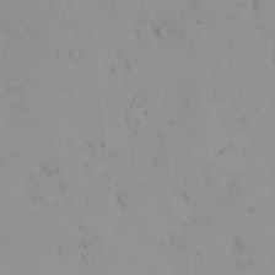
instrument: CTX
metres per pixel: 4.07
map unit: eHh
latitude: -1.3888
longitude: 19.9745
